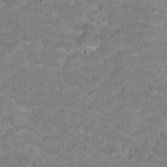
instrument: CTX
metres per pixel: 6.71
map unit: Hto
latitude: 17.9717
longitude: -35.7827
